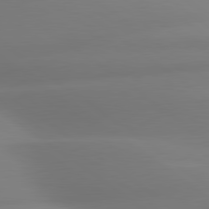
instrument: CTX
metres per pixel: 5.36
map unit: lApd
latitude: 80.4979
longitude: -164.2900
